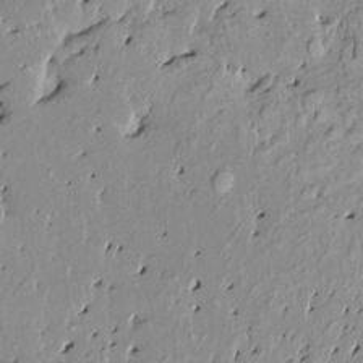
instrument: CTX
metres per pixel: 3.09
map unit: HNhu
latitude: 3.4048
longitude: 6.3684
